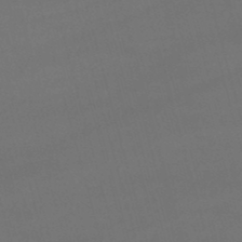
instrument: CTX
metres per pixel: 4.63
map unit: lHb
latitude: -47.6533
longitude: 63.3698
